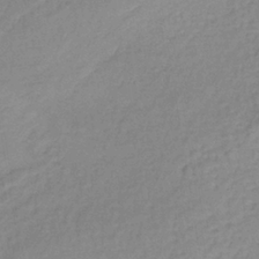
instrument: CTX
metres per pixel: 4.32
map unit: lHb
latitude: -36.6896
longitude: 61.3699
